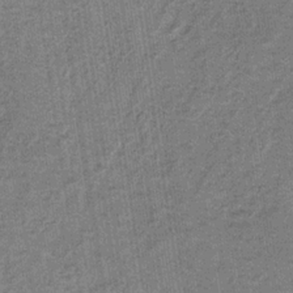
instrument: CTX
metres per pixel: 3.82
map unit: HNb
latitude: -32.5196
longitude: 57.9745
